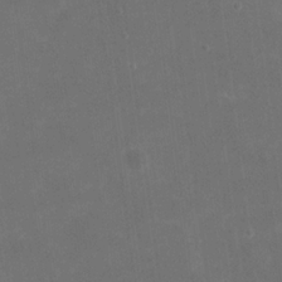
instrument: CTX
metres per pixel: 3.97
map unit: eHh
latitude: 19.8205
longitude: -65.9339
